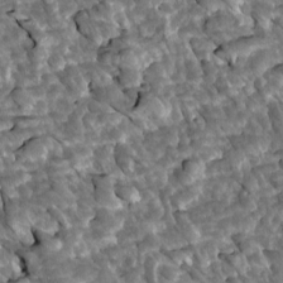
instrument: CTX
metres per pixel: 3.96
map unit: Htu
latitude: 1.3859
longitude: 142.7274
